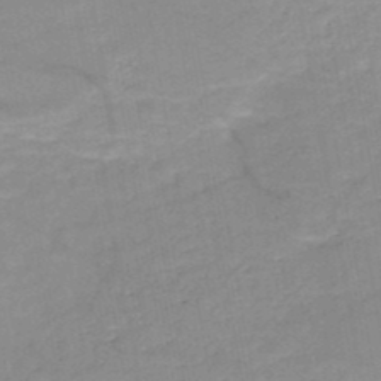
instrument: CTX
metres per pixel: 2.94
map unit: HNb
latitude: -49.8801
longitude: -39.6694
